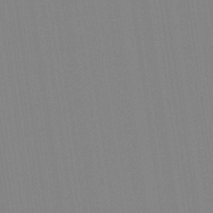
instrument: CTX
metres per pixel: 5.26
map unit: Aa
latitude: 33.0647
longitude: -142.6680
